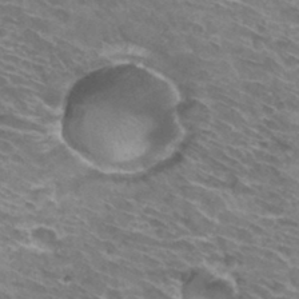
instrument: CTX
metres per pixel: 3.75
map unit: Hto
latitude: 32.2145
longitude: -42.8002
